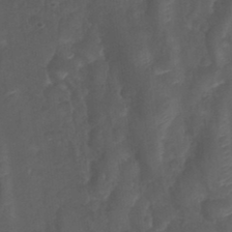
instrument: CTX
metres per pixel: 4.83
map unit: Nhu
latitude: 28.4601
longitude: -56.1955
